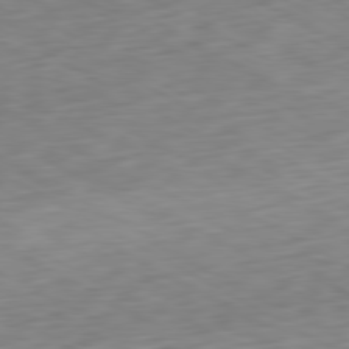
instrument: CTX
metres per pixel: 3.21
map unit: Ap
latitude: -80.7652
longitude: -71.2726
